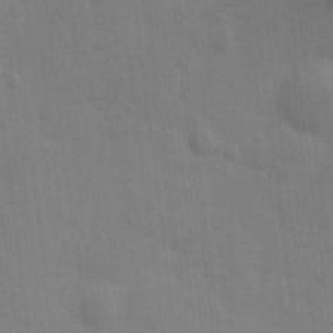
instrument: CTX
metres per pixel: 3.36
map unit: Nhu
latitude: 14.0633
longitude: -30.2901
